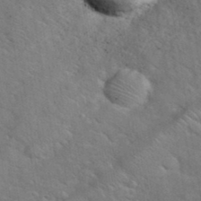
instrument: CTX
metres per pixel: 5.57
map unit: eHh
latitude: 38.0255
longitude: -65.9339
